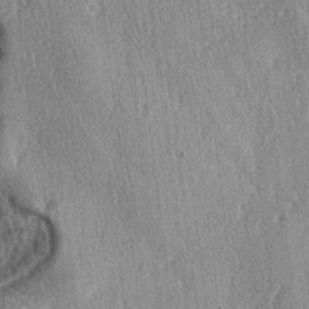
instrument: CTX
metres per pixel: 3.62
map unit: lAa
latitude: -4.3873
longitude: -126.0633
